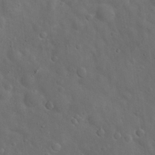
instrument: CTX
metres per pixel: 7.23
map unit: Hto
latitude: 18.0822
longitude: -53.3671
